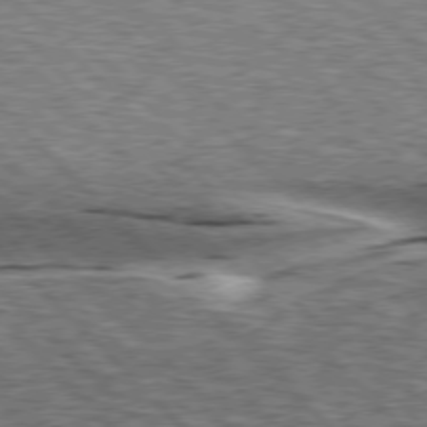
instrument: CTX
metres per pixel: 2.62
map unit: lApd
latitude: 76.1389
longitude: -58.6868
